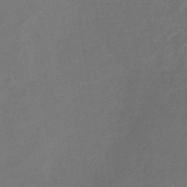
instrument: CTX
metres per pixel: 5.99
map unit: eHb
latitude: -34.4062
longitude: 75.1620
